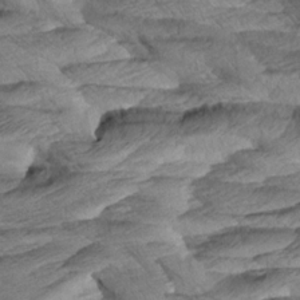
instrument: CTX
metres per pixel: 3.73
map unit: Aa
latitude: 8.0633
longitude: -133.8017
